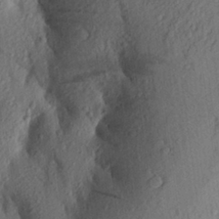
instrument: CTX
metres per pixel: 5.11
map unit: Aa
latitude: 24.7246
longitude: -150.2144
